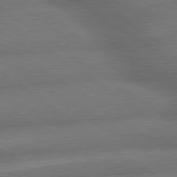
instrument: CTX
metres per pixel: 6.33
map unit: lApd
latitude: 79.6694
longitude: -153.6505
